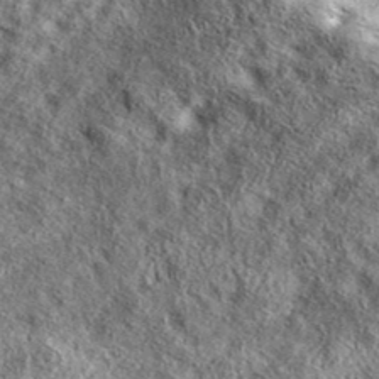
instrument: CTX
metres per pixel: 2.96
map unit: eAb
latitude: 38.2145
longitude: 109.7289
